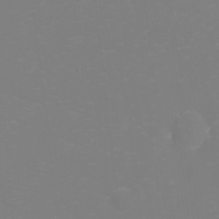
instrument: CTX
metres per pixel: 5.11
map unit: eHh
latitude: -2.4817
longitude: -75.5182
